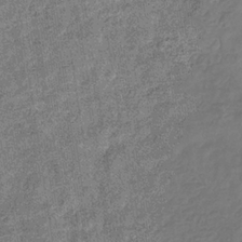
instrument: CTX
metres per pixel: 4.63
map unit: eHb
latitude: -31.7666
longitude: 73.0486
